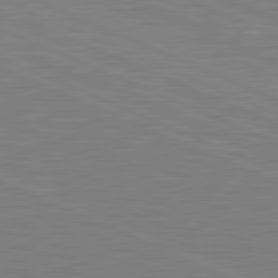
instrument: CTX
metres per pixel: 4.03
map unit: lApd
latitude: 81.7072
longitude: -170.4790
